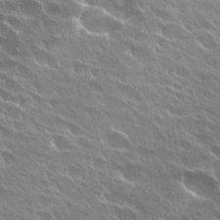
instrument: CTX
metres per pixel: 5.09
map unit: Hto
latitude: 28.1011
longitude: -41.4993
